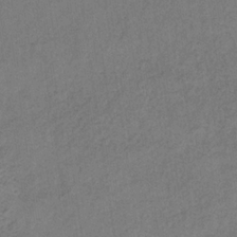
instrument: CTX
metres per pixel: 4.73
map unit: HNb
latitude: -32.0094
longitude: 63.0297
